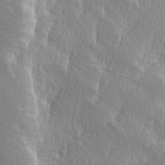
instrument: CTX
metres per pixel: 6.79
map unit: Ave
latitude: 9.7450
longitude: -106.1767
